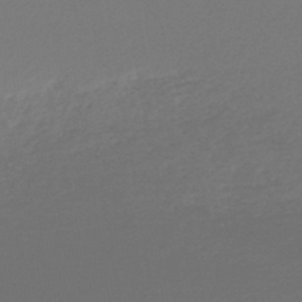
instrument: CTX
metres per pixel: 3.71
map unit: lHb
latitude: -46.9730
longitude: 57.6722
